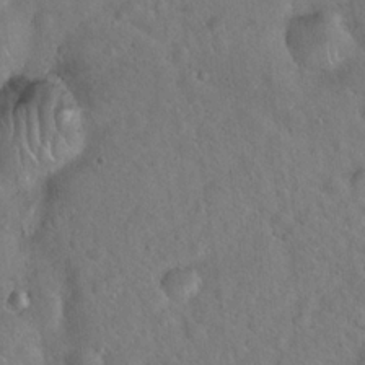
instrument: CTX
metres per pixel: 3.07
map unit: Hto
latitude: 19.7827
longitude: -53.8017
